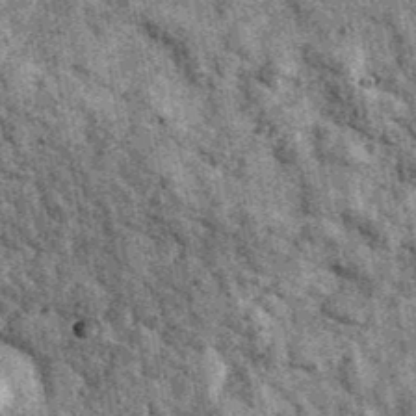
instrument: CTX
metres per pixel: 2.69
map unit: Ave
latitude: 40.6113
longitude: -107.5371
